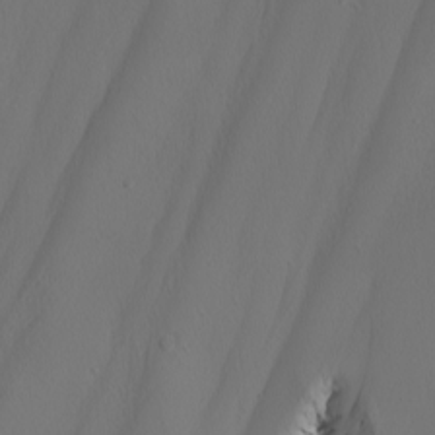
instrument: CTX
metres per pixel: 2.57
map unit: Nhu
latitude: -5.0486
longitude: -95.2726
